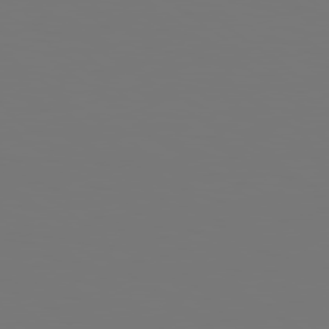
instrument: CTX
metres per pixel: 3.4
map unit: Hpe
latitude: 78.9325
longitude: -139.2159
